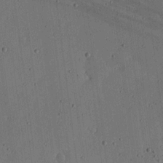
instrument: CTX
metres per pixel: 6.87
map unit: lHvf
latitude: 19.8016
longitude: -115.1403
